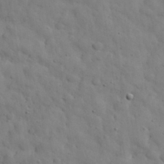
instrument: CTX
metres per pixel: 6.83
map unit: eHh
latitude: 31.7828
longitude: -72.8380
